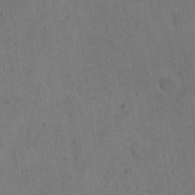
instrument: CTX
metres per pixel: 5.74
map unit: eHh
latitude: 20.5168
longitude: -62.2712
